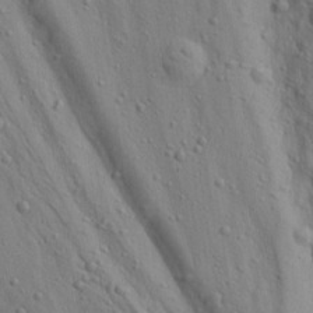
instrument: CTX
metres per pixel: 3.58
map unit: lAa
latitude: 22.1389
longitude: -137.9906
